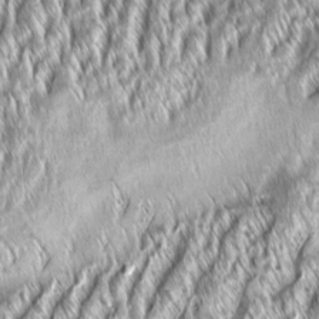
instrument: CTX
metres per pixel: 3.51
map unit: Aa
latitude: 8.0822
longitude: -132.0444
